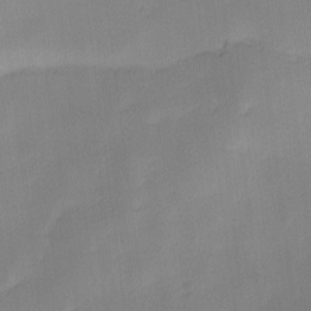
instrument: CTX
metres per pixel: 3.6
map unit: Ave
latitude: -9.5588
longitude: -123.4048
